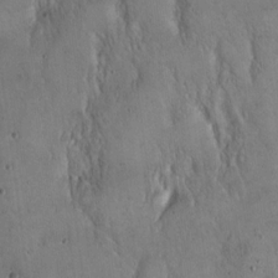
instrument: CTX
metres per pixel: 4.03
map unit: Hto
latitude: 16.2523
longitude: -59.5371
